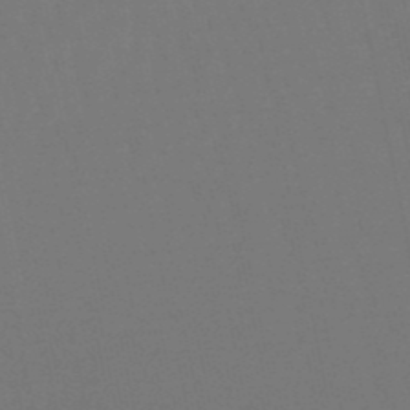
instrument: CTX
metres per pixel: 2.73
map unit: lHb
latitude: -50.2928
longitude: 71.4077
